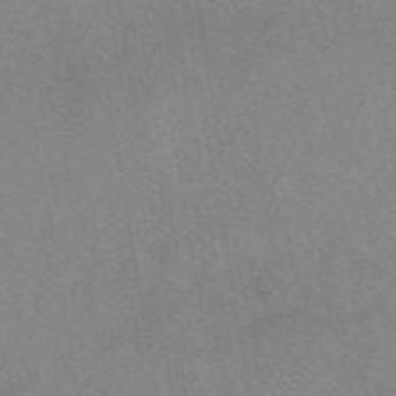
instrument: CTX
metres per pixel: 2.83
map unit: eAb
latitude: 48.5357
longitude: 110.7085
